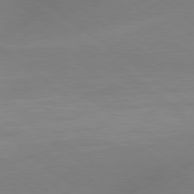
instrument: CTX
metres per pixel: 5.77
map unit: Hpe
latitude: 78.7435
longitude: -151.1025
